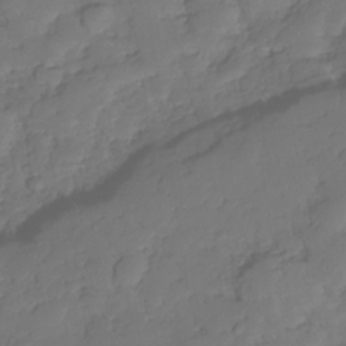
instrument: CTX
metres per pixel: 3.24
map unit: Nhe
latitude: -34.8786
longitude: -143.2537
